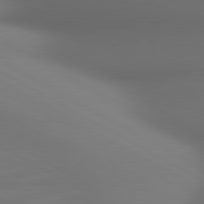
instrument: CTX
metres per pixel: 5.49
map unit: lApd
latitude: 80.8380
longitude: 137.0108
